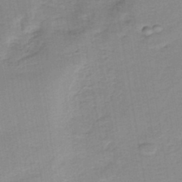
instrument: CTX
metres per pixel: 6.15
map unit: HNb
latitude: -40.0094
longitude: 50.6896
